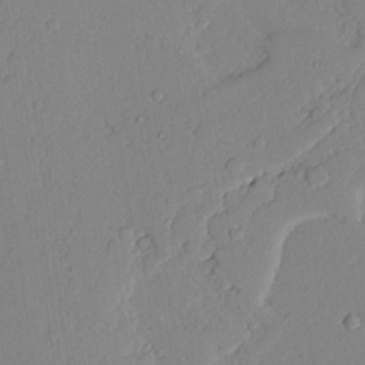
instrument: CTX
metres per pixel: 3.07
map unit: lAvf
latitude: 25.0080
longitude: -110.9325
